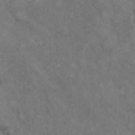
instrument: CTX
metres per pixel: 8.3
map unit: Hto
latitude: 15.2348
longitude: -60.6301
